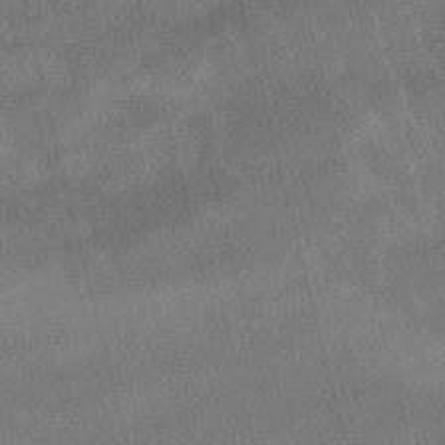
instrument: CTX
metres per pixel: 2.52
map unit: lHb
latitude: -48.5952
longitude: 76.6141
